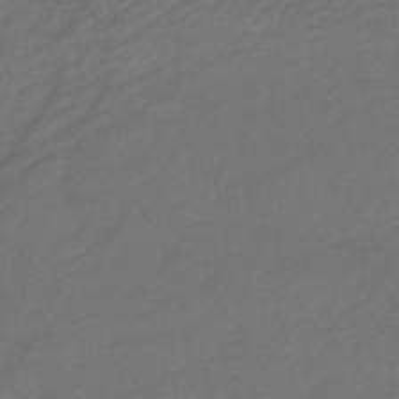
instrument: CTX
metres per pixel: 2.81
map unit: lHb
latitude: -37.8044
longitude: 70.5763
